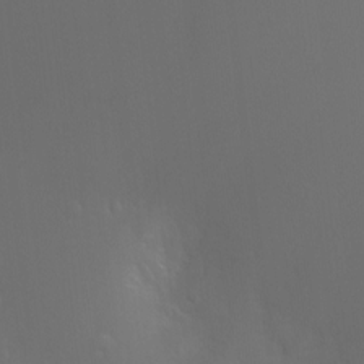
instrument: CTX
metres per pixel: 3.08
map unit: Ht
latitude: -5.9178
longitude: -28.8380
